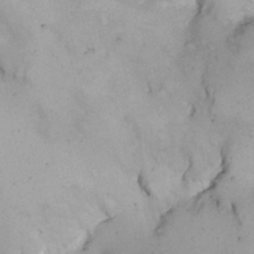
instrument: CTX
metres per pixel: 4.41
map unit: Nhe
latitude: -1.3321
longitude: -58.3278
